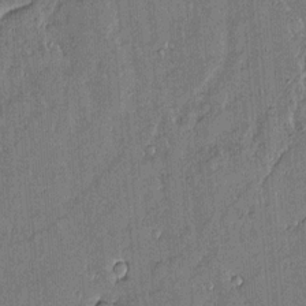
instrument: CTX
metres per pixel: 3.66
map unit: lAvf
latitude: 14.2712
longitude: -125.9150
